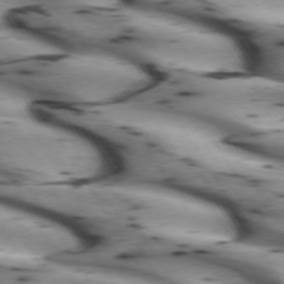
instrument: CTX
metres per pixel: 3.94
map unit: lApd
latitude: 72.4979
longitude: -52.7246
